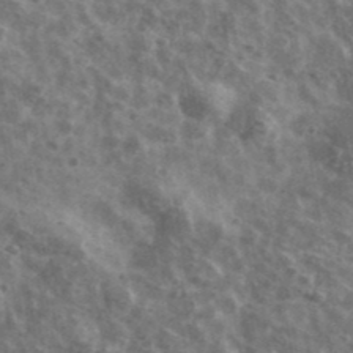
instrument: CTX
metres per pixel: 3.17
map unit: Ave
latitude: 41.4993
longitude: -108.1200
